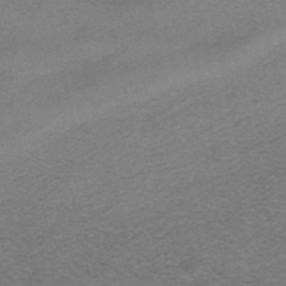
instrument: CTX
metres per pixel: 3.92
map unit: HNhu
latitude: -40.4440
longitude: 104.1228
